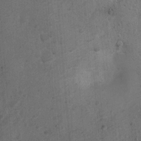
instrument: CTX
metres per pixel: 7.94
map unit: Nhu
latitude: 6.1767
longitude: -22.6112
